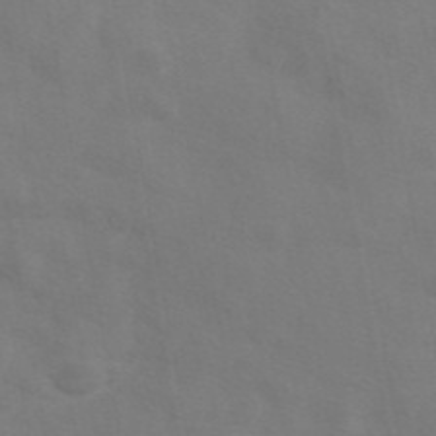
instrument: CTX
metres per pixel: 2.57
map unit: eAb
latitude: 45.1403
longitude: 125.5966
